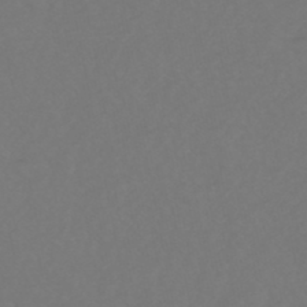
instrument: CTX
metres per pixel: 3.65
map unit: HNhu
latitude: -48.8975
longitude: 100.9541
